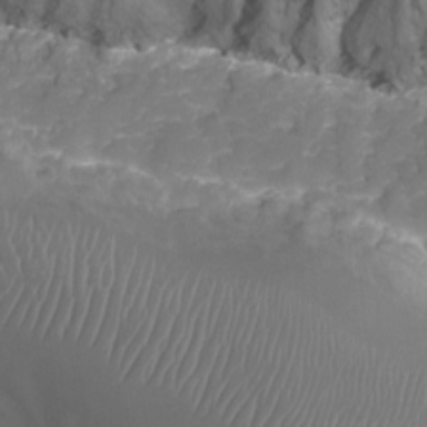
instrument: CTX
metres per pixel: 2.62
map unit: Nhu
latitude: -13.7100
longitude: -71.8961
